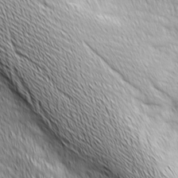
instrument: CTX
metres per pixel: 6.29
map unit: Ave
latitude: 2.3467
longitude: -114.1010
